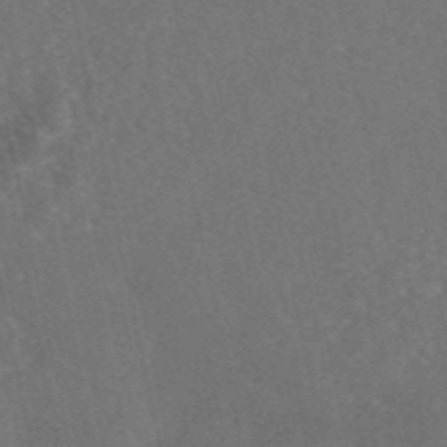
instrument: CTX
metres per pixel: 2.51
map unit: eAb
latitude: 46.8569
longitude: 117.9178
